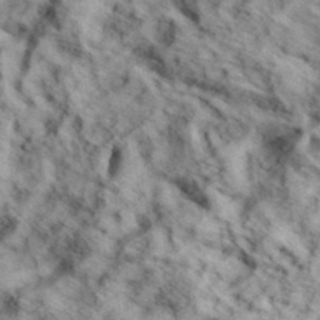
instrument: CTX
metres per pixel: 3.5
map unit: eHh
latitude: 37.0270
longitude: -80.4412
